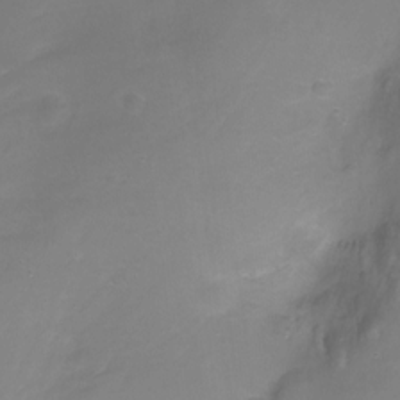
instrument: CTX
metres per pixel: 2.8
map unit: Nhu
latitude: -17.8612
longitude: -46.7813
